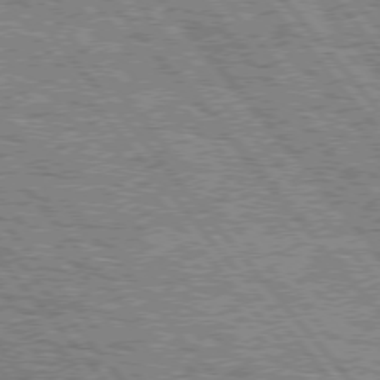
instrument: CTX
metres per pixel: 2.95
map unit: Hpe
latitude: 75.3860
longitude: -125.9528
